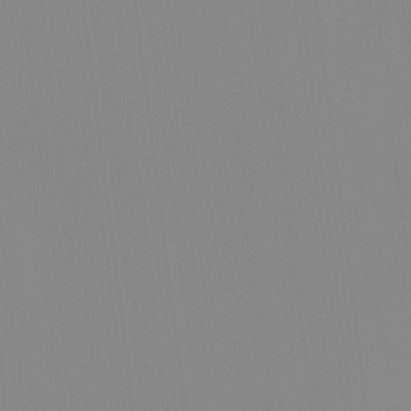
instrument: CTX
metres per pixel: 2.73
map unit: eHh
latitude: -4.0472
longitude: 14.6708
